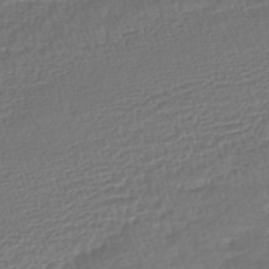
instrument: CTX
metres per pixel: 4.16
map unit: HNhu
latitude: -45.9178
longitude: 102.9542
